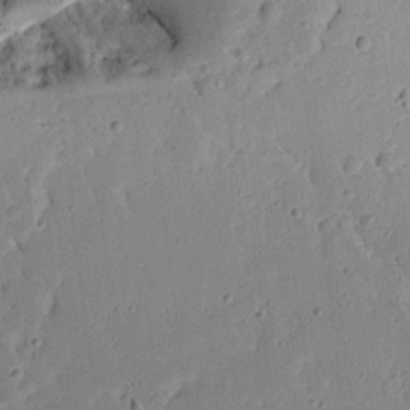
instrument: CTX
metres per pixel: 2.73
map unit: Aa
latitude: 12.9703
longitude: -139.6694
